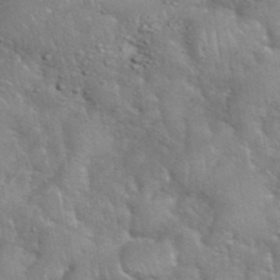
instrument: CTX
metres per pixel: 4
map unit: eHh
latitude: 39.2159
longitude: -58.0822
